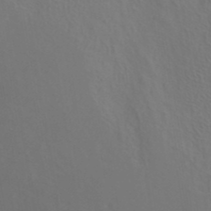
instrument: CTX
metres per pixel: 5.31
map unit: ANa
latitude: 39.1403
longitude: 21.9556
